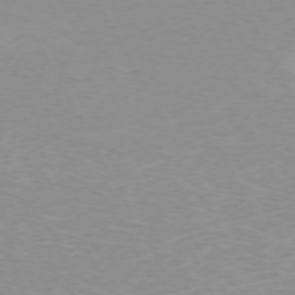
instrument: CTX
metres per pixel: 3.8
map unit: Hpe
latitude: -71.9556
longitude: 12.4629
